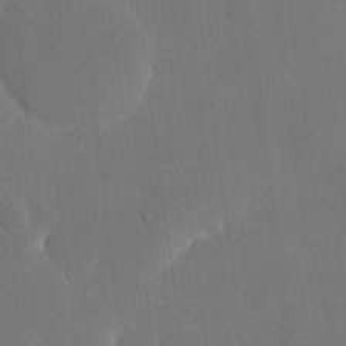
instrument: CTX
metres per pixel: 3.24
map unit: eHh
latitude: 19.6505
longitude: -67.8205
